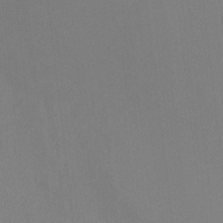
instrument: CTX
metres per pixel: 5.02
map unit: Htu
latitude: -12.8030
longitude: -48.9514
